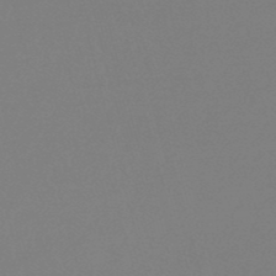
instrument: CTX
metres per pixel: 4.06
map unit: lHb
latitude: -49.6155
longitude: 68.1983
